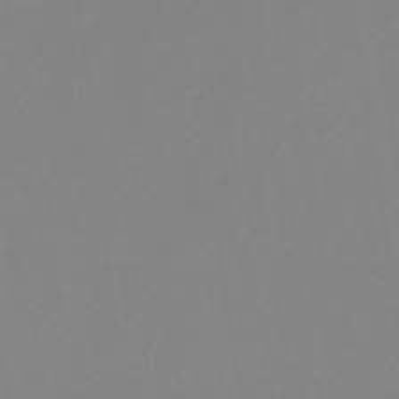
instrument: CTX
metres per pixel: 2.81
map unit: eHb
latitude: -29.8611
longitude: 70.6708
